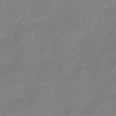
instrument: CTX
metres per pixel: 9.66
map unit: lHb
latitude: -42.3873
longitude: 63.3887
